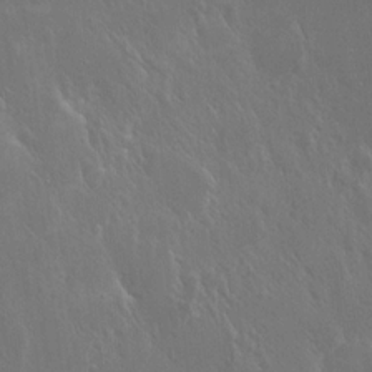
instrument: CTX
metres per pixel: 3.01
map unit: Hto
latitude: 19.3481
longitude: -56.7435
